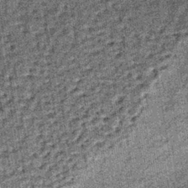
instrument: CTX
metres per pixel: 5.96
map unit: lHb
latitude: -37.7477
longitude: 64.7086
